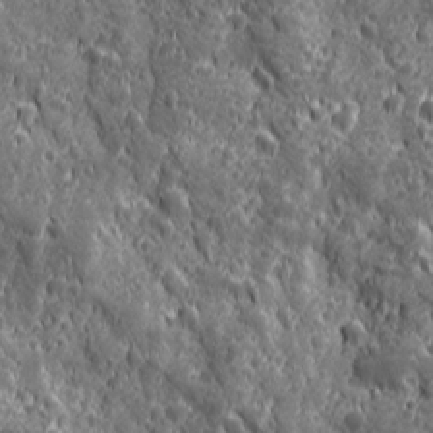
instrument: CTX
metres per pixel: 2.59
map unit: Ave
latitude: 12.5735
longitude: -104.6869
